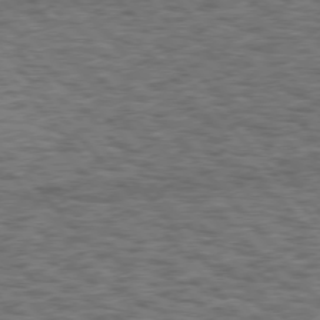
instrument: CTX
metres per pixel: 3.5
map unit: Hpe
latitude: 75.4049
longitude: -135.8772
